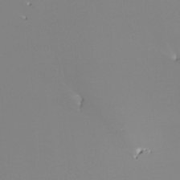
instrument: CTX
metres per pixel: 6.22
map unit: Ht
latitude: -13.2565
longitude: -50.1200
